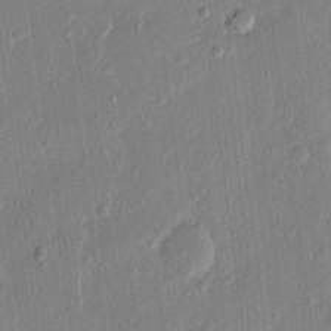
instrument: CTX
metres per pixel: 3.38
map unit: eHh
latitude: 13.4427
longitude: -69.4616
